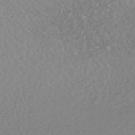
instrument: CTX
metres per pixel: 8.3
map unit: HNhu
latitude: -48.6519
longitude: 101.1242
